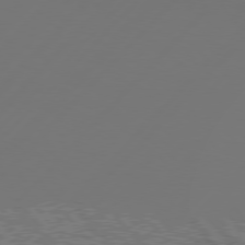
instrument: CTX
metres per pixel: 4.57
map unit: Hpe
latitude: 76.2900
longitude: -137.2537
